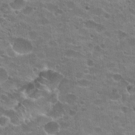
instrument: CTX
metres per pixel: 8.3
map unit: Hto
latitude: 22.4601
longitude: -42.9892
